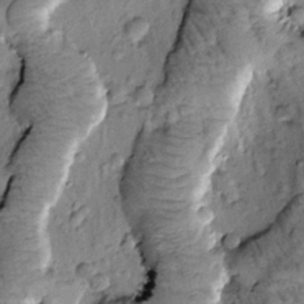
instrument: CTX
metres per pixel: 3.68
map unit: Htu
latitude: -1.6344
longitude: 173.4265
